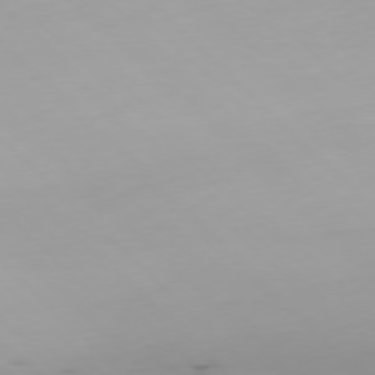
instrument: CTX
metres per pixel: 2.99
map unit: Ap
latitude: -77.4076
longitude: -82.2522
